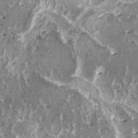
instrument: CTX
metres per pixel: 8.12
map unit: HNhu
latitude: 1.4615
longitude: 6.2928
